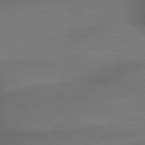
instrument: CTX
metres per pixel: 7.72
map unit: lApd
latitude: 79.5371
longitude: -175.3482
